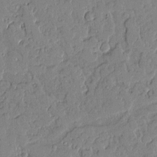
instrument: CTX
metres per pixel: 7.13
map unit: Aa
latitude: 11.0648
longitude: -129.0080
